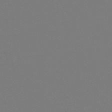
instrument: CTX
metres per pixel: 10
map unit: eHb
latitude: -30.9164
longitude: 72.2361
